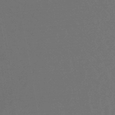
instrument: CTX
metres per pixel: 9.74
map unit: lHb
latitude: -47.8422
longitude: 82.3495
